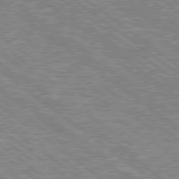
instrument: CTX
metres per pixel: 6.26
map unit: Hpe
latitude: 78.8569
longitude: -156.9135
